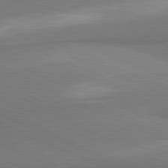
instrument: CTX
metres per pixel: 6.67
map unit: lApd
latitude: 81.4615
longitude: 160.2928
